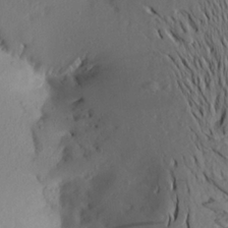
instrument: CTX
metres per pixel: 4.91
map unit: Aa
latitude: 21.6694
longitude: -146.4412
